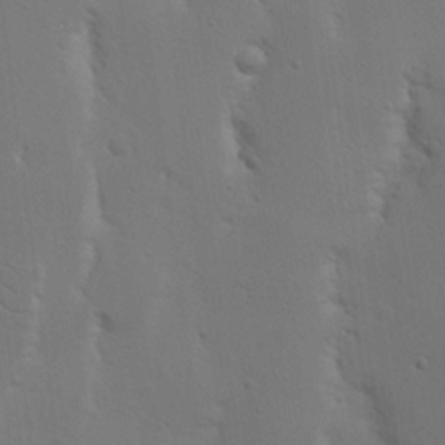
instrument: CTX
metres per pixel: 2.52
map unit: Nhu
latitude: 16.3656
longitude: -78.5357
